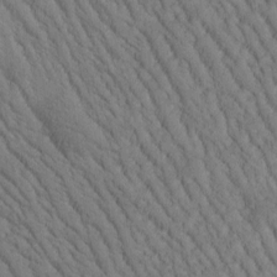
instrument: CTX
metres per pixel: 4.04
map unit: Htu
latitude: -1.1809
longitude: 172.4818
